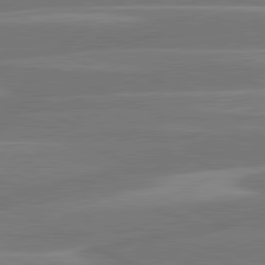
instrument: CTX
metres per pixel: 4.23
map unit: lApd
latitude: 81.4615
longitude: -135.3481
